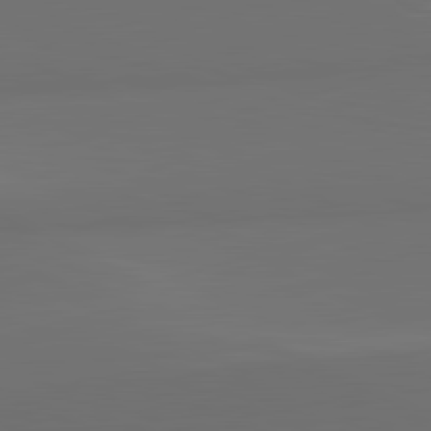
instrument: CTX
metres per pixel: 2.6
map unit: lApd
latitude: 81.8205
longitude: 152.5007
